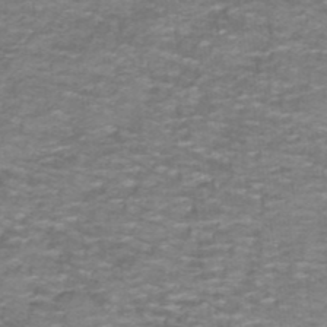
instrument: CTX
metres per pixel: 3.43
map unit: lHb
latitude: -41.0108
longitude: 56.2550
